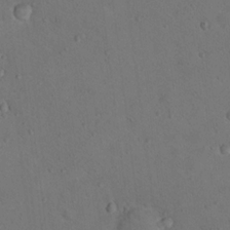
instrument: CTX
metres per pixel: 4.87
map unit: Nhu
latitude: 14.4412
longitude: -36.5924
